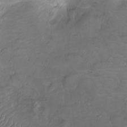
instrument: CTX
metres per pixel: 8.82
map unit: Ht
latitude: -6.3873
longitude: -21.2915
